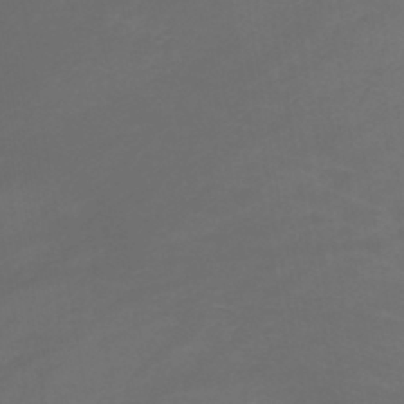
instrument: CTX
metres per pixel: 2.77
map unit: lHb
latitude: -42.9163
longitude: 65.9745
